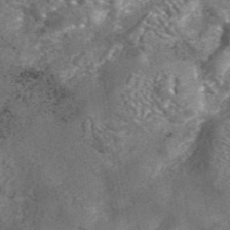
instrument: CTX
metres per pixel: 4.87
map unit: eAb
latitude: 43.1025
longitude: 105.5777
